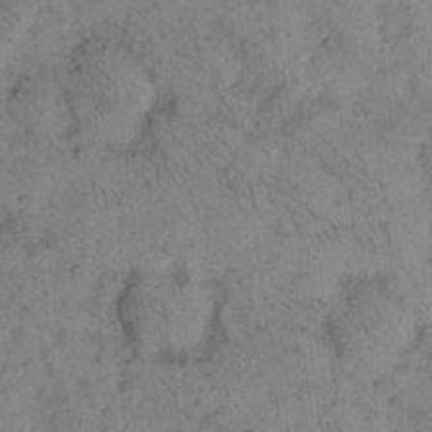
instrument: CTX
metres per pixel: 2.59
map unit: eHh
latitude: 15.5560
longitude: -64.9136
